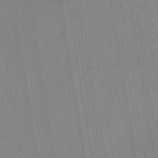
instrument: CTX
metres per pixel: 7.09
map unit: HNb
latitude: -44.3684
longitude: -40.7057
